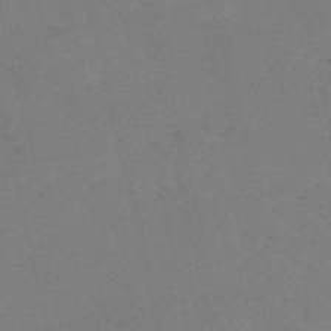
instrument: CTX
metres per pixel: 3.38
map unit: HNb
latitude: -55.6911
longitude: -41.9150
